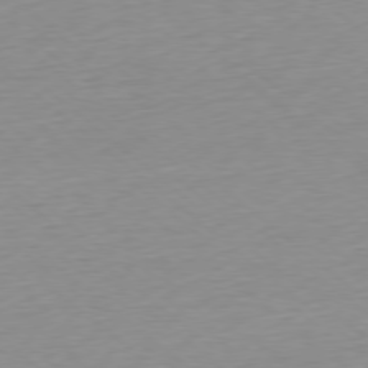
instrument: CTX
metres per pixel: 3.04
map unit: Ap
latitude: -78.3495
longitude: -63.2726
